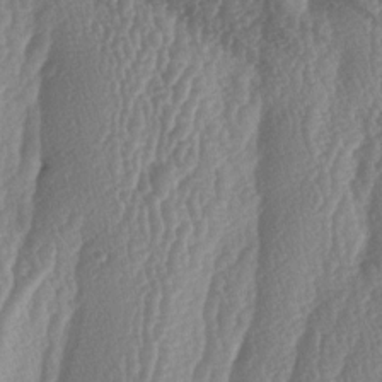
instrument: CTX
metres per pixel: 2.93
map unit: lAa
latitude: -6.4251
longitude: -129.3293
